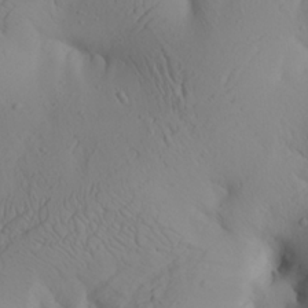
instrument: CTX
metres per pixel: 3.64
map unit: Aa
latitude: 25.1592
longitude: -144.4034
